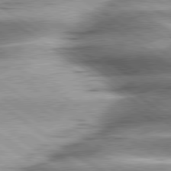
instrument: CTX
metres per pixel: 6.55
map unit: lApd
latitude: 79.9339
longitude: -141.3292
